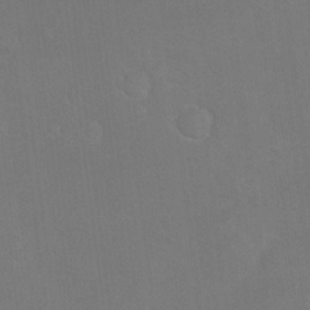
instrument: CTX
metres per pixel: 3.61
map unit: Hto
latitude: -7.1998
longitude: -35.4993
